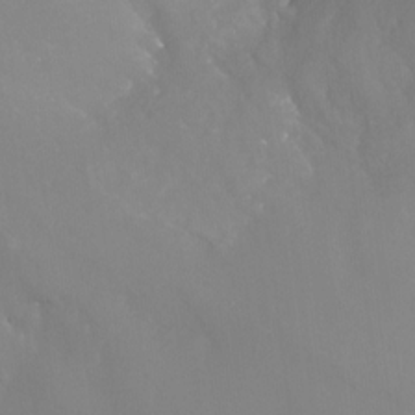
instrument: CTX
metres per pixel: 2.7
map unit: Nhu
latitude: -26.0094
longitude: -57.3292
